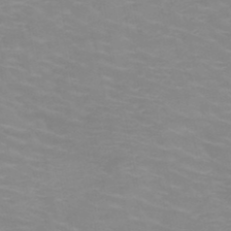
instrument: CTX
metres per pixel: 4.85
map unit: HNb
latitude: -48.3684
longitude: -46.7058
